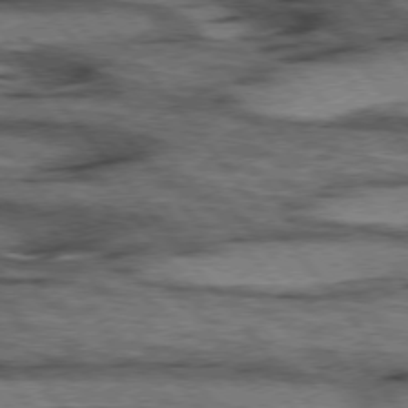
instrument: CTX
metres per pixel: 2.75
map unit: lApd
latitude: 75.4426
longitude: -48.9325
